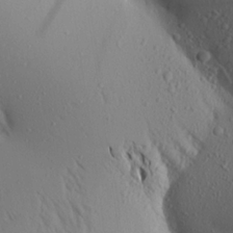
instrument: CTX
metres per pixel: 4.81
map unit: Aa
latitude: 17.8017
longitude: -148.2711
